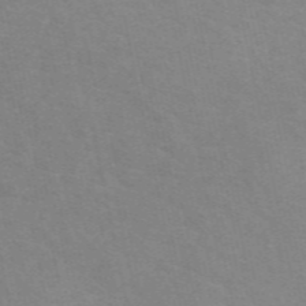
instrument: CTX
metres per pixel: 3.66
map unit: eAb
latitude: 50.6112
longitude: 111.4832
